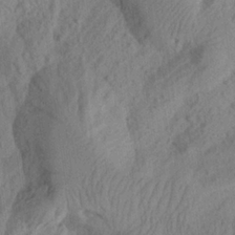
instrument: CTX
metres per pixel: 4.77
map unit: Aa
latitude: 24.0255
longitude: -143.7261
